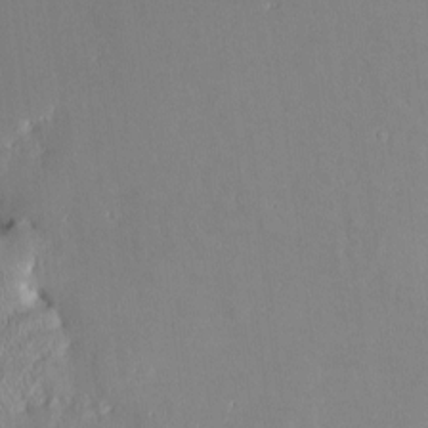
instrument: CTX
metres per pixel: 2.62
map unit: Nve
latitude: -8.5196
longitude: 172.9353
